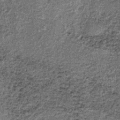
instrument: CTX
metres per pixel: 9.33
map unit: lHb
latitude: -37.6721
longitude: 66.6897
